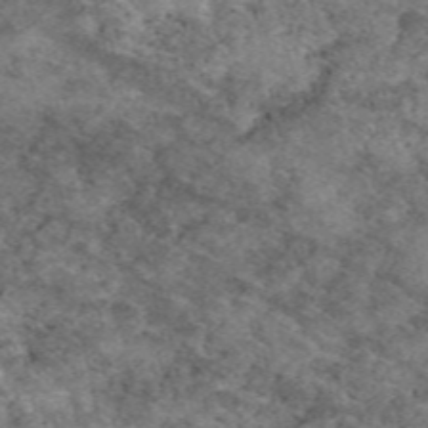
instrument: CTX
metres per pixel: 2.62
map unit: eAb
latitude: 49.7828
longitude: 112.4440
